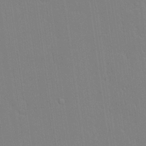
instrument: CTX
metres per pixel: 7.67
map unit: lHvf
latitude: 20.6302
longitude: 142.4251
